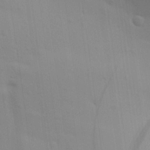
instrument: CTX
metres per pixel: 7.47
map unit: Aa
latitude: 29.9339
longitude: -135.3292
